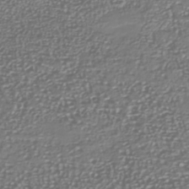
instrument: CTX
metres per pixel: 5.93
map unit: Nhu
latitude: -40.3117
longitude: -81.8016
